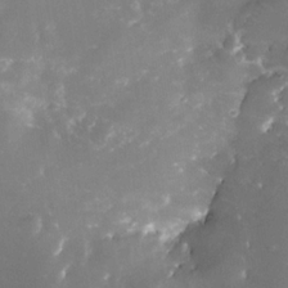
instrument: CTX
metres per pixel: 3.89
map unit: Nhe
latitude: -32.8219
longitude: -116.4034
